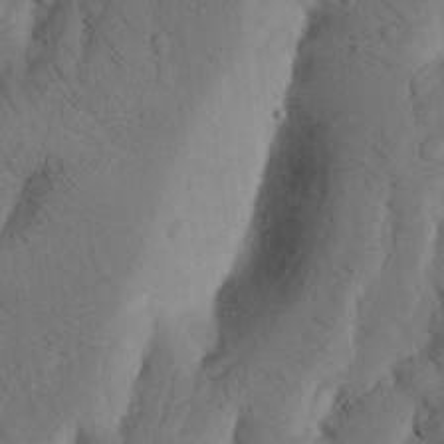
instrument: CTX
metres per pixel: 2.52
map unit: Nhu
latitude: 19.5749
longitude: -75.8772
